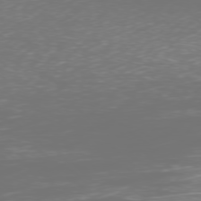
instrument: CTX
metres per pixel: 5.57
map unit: Ap
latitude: -77.7856
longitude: -61.8583
